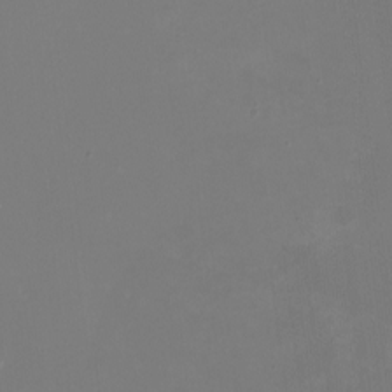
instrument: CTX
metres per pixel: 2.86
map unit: HNhu
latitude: -1.3510
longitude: -5.3104
